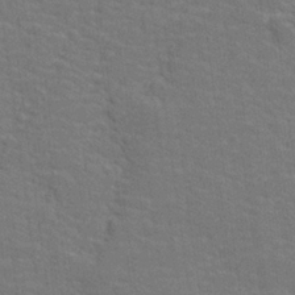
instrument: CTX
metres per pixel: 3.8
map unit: lHvf
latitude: 25.8583
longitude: 142.4251
